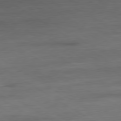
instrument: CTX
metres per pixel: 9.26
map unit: Ap
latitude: -81.0865
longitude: -79.4049
